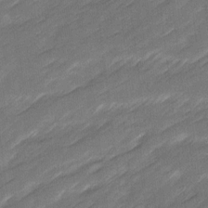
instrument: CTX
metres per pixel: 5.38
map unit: Ave
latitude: 16.7057
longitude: -136.2712
